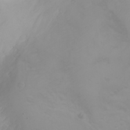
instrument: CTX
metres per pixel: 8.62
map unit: Nhu
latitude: -4.8975
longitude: -79.7828
